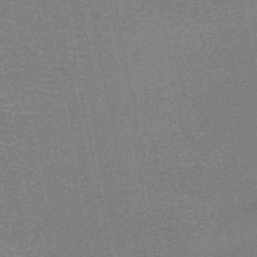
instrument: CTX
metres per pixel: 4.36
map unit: HNb
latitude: -48.1228
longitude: -42.6113
